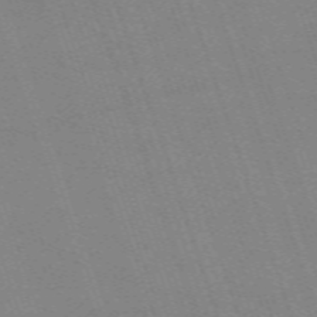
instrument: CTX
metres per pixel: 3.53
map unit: eHh
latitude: -64.0661
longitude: 51.4265
